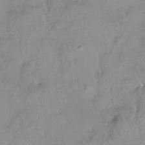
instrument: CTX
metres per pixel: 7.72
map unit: Htu
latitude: -13.9745
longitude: -45.8772
